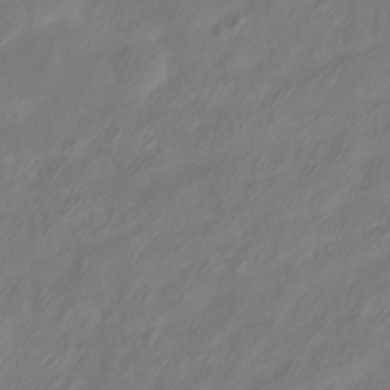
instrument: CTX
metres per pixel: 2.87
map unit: eHh
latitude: -5.8233
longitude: -77.4804
